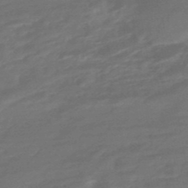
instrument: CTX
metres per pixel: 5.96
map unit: HNhu
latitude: -47.1998
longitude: 90.0850
